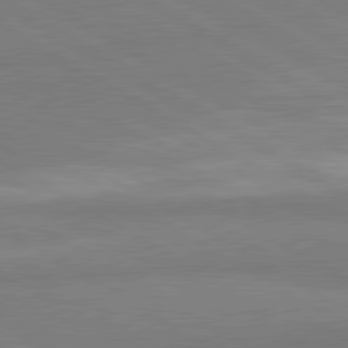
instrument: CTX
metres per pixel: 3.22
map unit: lApd
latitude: 80.7435
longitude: -178.6869
